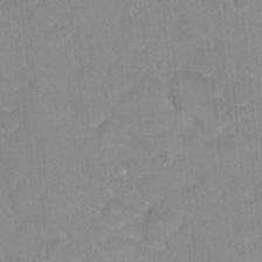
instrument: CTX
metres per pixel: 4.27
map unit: Hto
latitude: 16.1578
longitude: -34.8380
